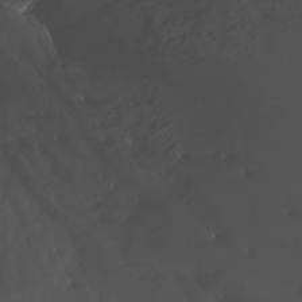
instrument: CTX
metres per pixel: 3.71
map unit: Nhu
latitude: -10.3495
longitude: -69.2726
